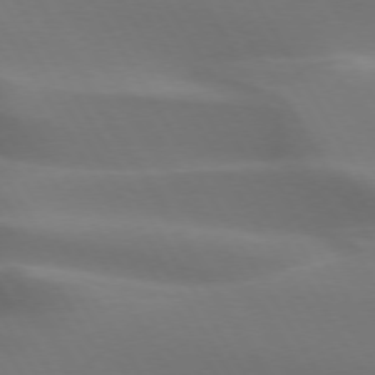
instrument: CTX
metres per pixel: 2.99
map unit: lApd
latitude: 73.1215
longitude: -50.0255
